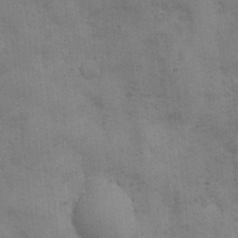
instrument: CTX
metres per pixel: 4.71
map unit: Ave
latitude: -7.5399
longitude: -120.6113
